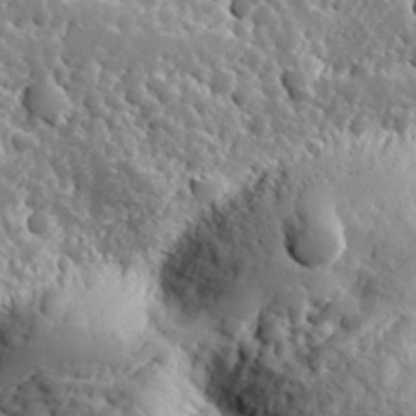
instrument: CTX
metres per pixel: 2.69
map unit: Hve
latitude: 24.7435
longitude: 146.1606
